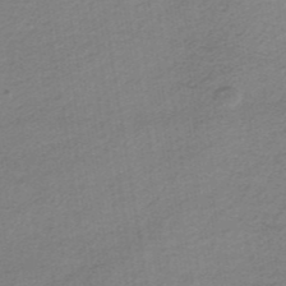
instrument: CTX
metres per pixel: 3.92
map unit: lHb
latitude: -36.7652
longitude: 60.7652
